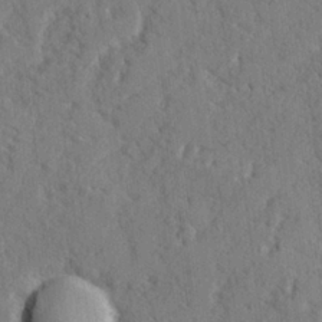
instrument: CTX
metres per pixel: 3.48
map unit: lHvf
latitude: 25.0269
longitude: 143.0297
